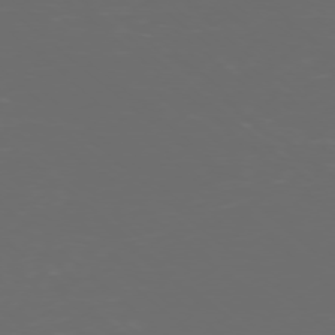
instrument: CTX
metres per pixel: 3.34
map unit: Ap
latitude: -77.3132
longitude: -81.0458
